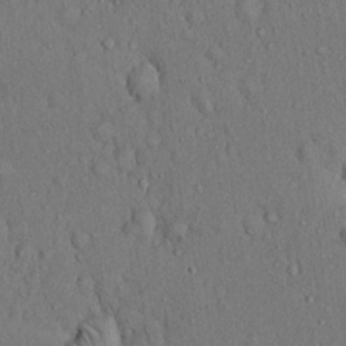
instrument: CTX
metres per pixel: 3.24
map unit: Hto
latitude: 13.3293
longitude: -58.3278
